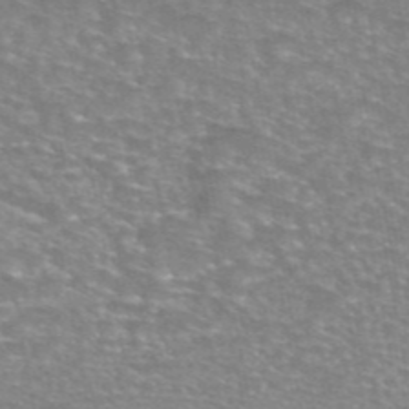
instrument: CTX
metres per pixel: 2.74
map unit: eAb
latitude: 45.6883
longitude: 102.4629
